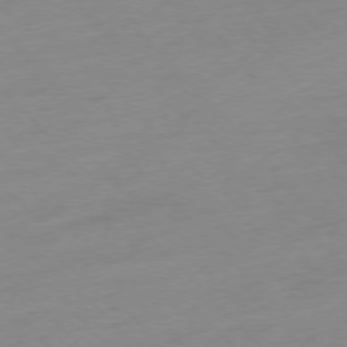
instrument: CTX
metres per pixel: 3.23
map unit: Ap
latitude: -77.0109
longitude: -63.6505
